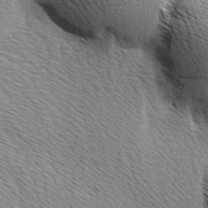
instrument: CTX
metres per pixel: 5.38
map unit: Ave
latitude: 9.7261
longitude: -107.2915
